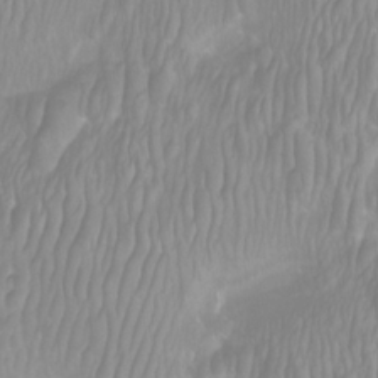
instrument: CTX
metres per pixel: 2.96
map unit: Htu
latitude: -9.6533
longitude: -75.1781
